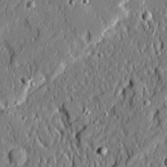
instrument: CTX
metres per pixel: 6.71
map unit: Ave
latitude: 20.8569
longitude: -128.1956
